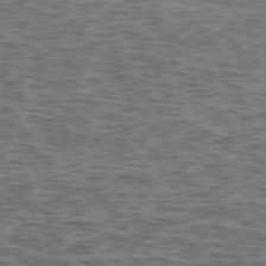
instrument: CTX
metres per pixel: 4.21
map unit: Ap
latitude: -75.2754
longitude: -79.7261
